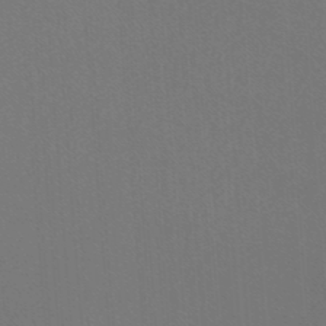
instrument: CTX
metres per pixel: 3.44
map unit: lHb
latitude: -48.5385
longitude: 64.0850
